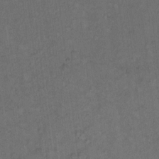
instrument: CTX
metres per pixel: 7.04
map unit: eHh
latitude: 11.2348
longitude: -62.3845
